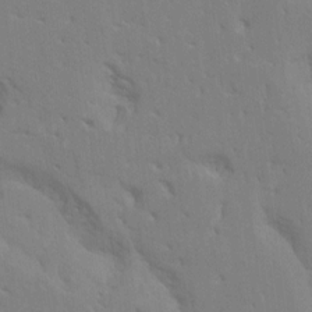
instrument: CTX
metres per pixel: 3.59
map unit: HNhu
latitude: 7.8205
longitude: -2.2711
